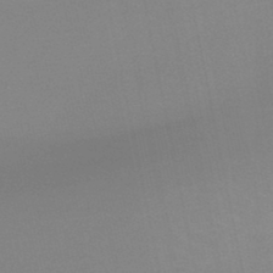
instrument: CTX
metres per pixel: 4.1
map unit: lHb
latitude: -45.2376
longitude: 67.3510
